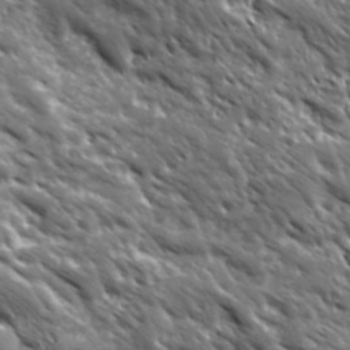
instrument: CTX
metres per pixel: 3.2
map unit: Ave
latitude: 19.6882
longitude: -135.0080
